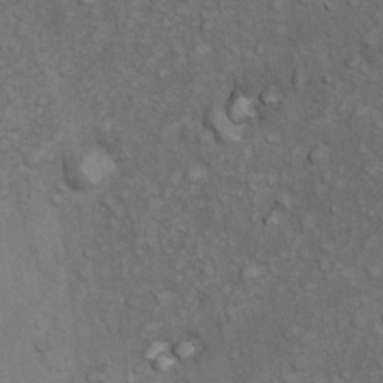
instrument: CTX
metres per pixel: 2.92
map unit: Nhu
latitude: 9.6127
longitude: -23.6127
